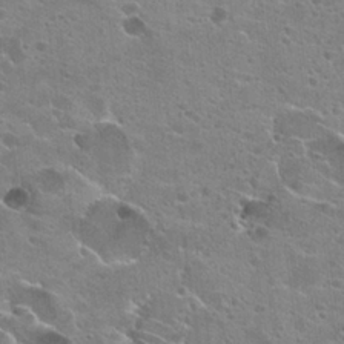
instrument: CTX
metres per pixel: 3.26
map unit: Hto
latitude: 23.3671
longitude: -42.5546
